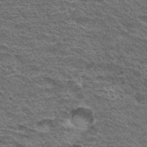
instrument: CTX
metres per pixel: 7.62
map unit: Hto
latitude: 32.5168
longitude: -39.7638
